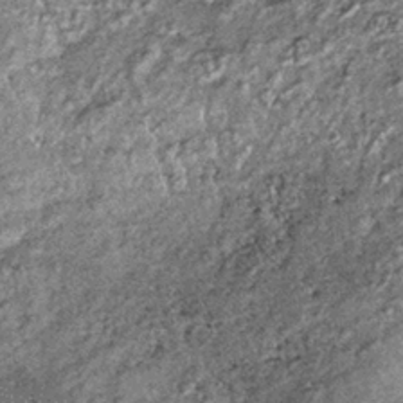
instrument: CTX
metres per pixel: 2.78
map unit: lHb
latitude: -36.6329
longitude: 67.9367
